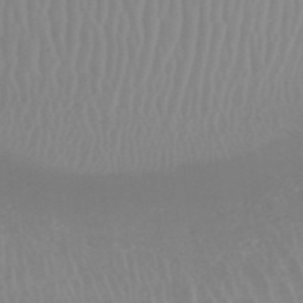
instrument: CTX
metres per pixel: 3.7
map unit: HNhu
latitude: -47.8800
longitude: 30.6707
